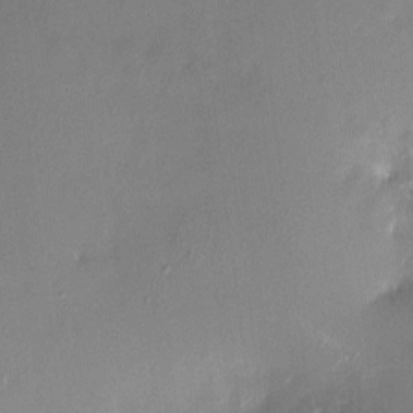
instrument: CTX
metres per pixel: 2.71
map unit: HNhu
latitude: 4.3656
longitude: -5.7450
